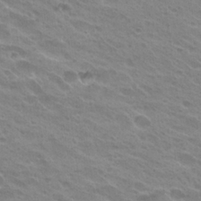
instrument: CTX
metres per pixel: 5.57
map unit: Hto
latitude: 25.8205
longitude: -36.2901
